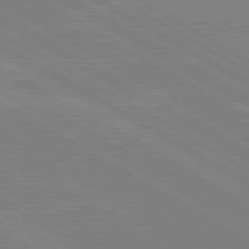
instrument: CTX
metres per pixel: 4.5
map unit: lApd
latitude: 80.4979
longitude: -126.3656
